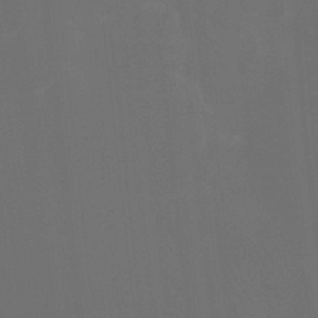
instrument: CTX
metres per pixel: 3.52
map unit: Htu
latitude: -13.2943
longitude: -47.9717
